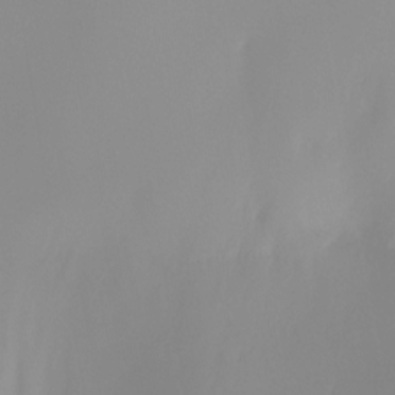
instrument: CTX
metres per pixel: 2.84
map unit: Hto
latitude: -8.5007
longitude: -49.9339
